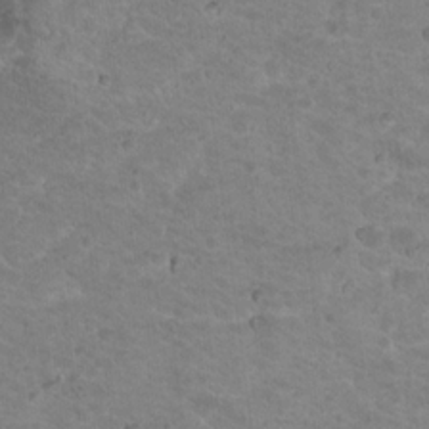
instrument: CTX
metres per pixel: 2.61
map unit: Nhu
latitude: 18.4790
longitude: -31.8206
